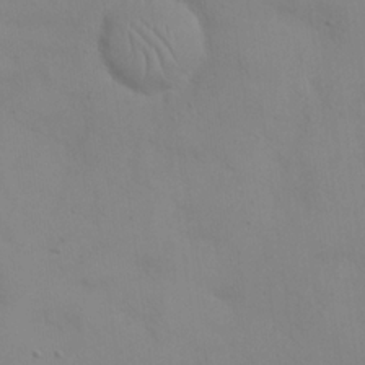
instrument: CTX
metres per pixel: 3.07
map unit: eHh
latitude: 21.4049
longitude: -61.5749
